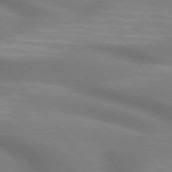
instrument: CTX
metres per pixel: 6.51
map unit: lApd
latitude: 74.8947
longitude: -60.3089
